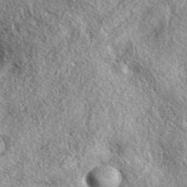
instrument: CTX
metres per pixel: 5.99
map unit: eAb
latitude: 38.3278
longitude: 109.5399
